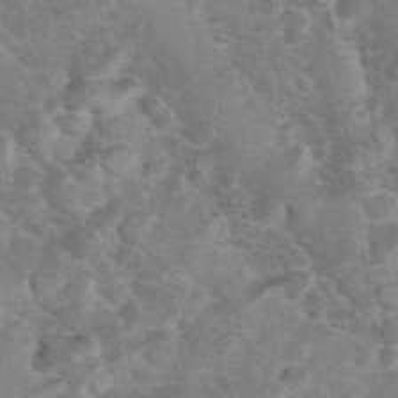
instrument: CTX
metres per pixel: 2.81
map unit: eHh
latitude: 37.0648
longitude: -66.4601
